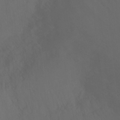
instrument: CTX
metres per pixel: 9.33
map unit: Ht
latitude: -7.3698
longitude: -20.2334
